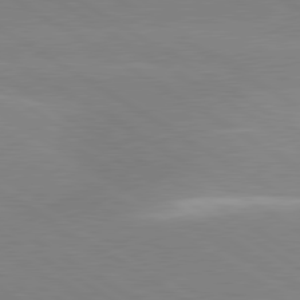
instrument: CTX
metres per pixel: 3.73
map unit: lApd
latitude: 80.2145
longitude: -152.0444
